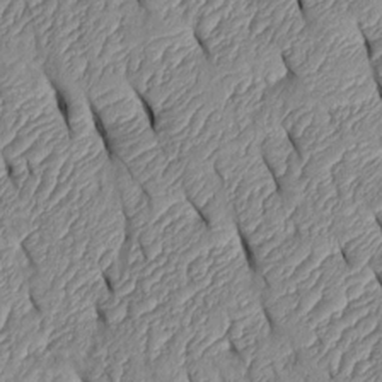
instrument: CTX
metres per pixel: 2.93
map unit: Htu
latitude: 1.9150
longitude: 149.3132
